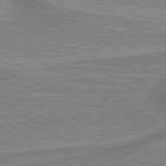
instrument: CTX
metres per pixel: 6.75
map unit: lApd
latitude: 79.4994
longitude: 175.7666
